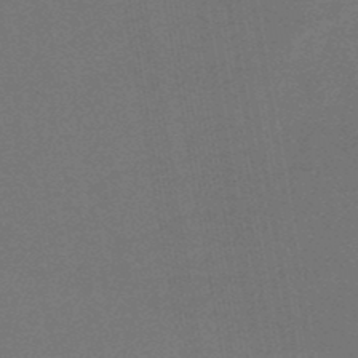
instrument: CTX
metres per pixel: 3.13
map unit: HNb
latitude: -48.5007
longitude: 59.7855
